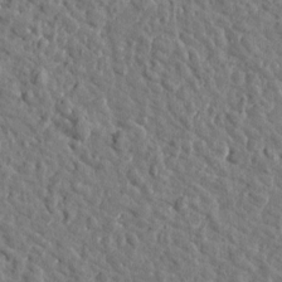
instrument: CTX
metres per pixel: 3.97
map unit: Htu
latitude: 0.7624
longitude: -179.0648
